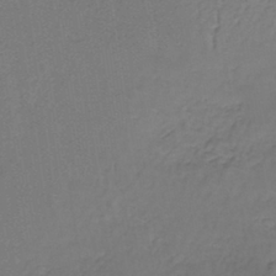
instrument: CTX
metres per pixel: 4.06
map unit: lHb
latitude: -38.0472
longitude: 60.9542
